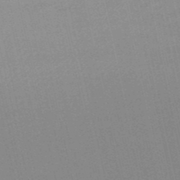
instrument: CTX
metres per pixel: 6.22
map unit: lHb
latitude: -48.6330
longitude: 64.6141
